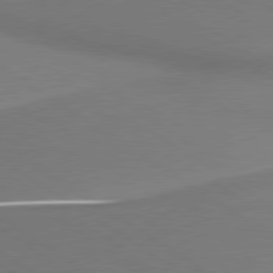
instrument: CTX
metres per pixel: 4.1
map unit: lApd
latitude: 79.9150
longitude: 178.6896
